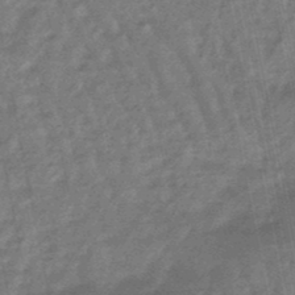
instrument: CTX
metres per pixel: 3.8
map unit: lHb
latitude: -47.6344
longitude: 77.5588
